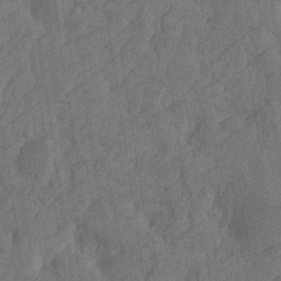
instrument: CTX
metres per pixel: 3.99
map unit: Htu
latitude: -4.9541
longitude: -177.2915
